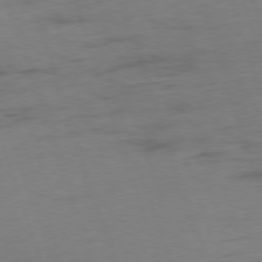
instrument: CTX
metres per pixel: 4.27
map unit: Ap
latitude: -75.8990
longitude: -73.3293
